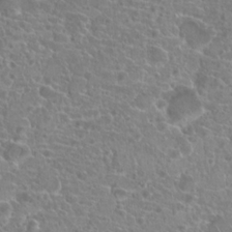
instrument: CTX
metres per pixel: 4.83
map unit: Hto
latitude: 20.9136
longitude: -40.7246
